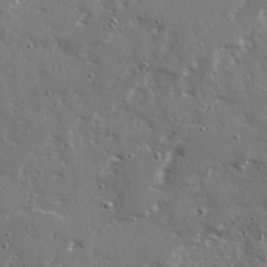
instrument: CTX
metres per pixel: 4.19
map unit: Ave
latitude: 22.6679
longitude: -131.4238
